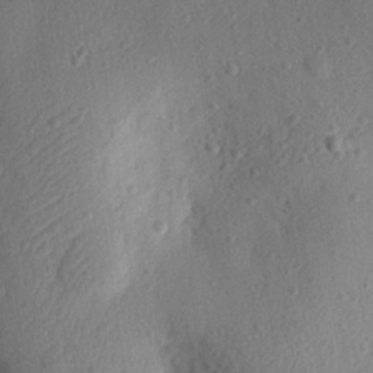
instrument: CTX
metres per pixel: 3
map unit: eHh
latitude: 25.0836
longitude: -78.1767
